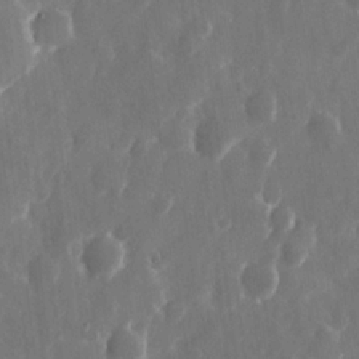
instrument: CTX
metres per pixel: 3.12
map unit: eHh
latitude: 11.0648
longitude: -71.2348
